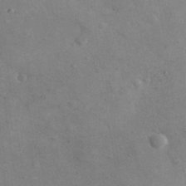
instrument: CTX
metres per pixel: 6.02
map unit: lHvf
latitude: 36.3467
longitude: -90.4034
